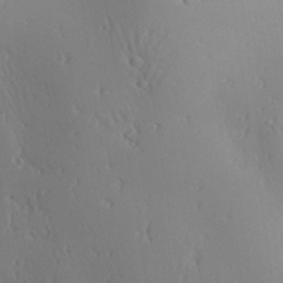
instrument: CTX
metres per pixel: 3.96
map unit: Aa
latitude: 31.8584
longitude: -143.7639
